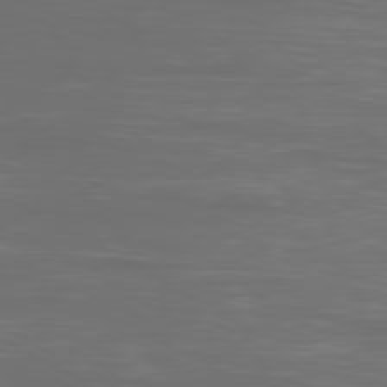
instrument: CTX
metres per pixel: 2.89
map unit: Ap
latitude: -80.7086
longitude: -60.3845
